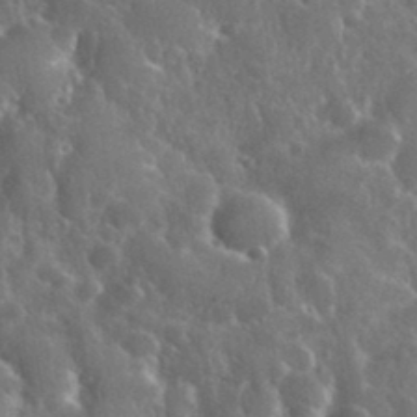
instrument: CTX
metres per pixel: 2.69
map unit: eHh
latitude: 36.9514
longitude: -60.9702
